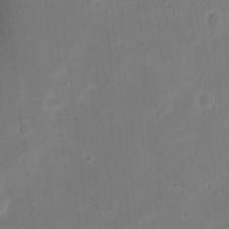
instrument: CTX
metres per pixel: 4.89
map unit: Nhu
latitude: 19.1025
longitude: -73.9717
